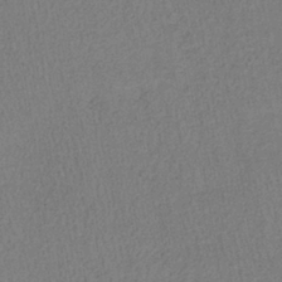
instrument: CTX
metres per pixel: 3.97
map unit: lHb
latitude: -38.9164
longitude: 72.7841
